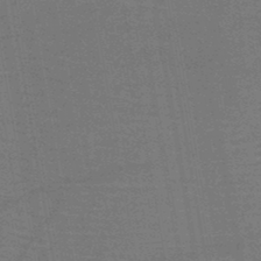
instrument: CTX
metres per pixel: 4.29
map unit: HNb
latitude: -46.5196
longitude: -40.1010
